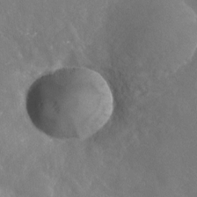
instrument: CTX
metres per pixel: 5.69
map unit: Nhu
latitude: -24.6707
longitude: -57.3481
